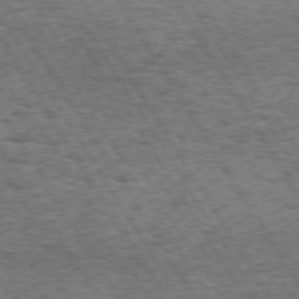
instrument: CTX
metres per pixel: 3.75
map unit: Hpe
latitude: 73.4994
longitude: -134.8191
